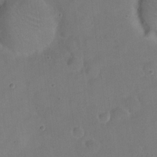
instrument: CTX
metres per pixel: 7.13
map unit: eHh
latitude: 21.0837
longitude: -61.8205
